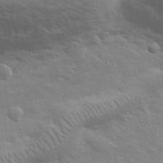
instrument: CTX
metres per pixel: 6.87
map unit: lHvf
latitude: 33.8772
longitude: -82.5545
